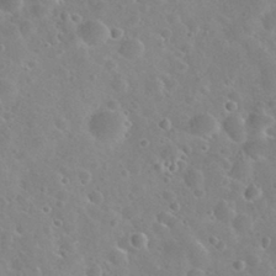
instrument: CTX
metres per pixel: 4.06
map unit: Nhu
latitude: 29.8394
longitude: -52.5735
